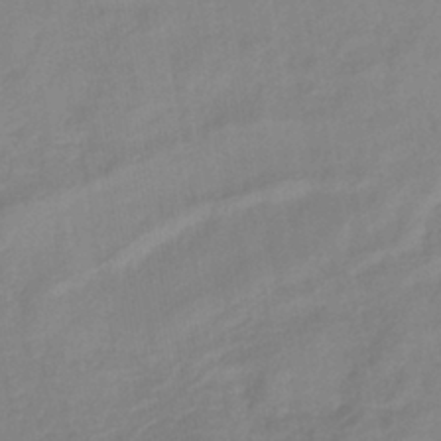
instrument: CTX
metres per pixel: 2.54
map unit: lHb
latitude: -40.7463
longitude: 77.2943
